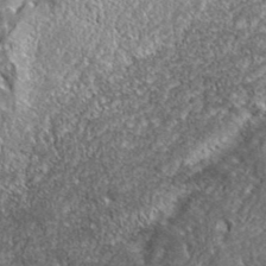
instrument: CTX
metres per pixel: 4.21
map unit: ANa
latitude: 39.7827
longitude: -90.9325
